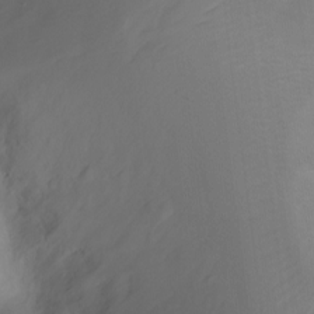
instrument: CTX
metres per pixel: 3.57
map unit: Ht
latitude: -4.0283
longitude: -28.8191
